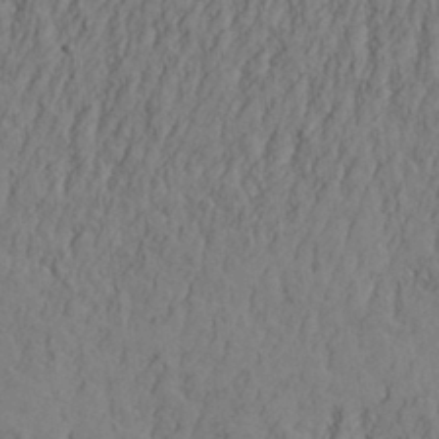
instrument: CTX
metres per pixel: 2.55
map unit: Aa
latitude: 30.9325
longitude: -142.5924
